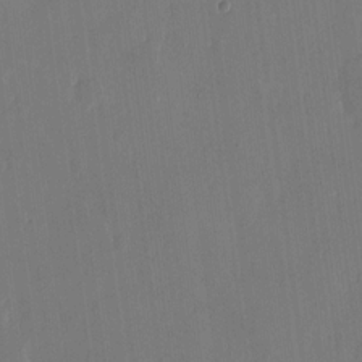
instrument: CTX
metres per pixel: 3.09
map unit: eHh
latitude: 13.7072
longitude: -70.8758
